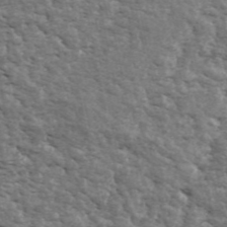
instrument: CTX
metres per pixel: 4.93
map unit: ANa
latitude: 43.6505
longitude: 46.8597
